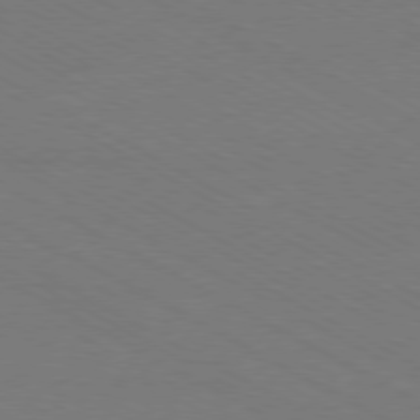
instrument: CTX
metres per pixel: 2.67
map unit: Ap
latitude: -79.9556
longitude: -83.0080
